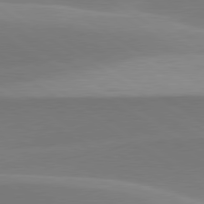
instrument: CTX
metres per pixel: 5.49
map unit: lApd
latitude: 79.8961
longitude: -95.5371
